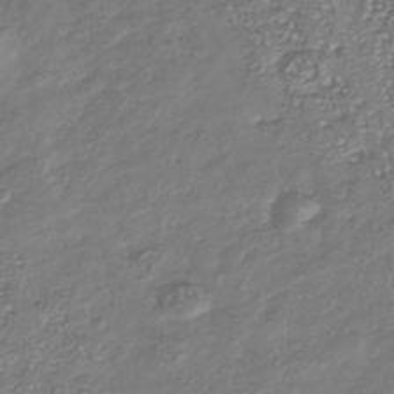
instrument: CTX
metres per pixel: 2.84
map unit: Nhu
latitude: -39.8800
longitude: -81.4993
